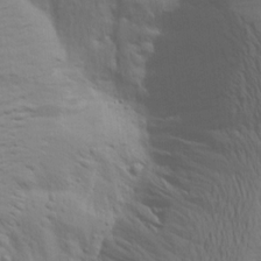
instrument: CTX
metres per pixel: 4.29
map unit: Aa
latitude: 18.0633
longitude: -144.7246
